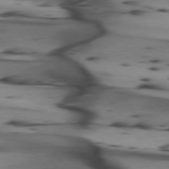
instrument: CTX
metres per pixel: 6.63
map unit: lApd
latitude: 74.4790
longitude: -65.0836
